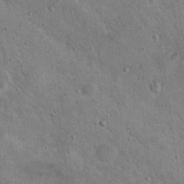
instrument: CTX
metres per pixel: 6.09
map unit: Nhu
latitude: 14.9325
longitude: -28.7624
